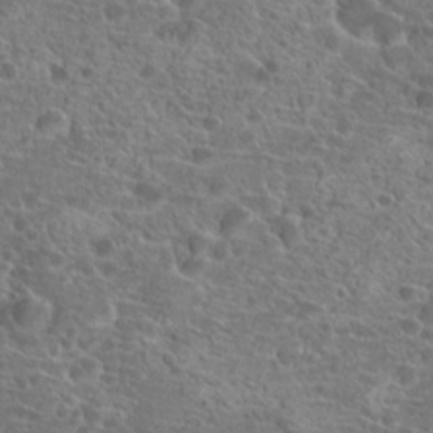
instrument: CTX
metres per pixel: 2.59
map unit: Hto
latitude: 19.8772
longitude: -40.7435
